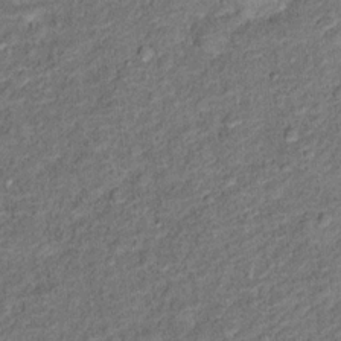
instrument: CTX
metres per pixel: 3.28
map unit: Ht
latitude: 10.7246
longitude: -39.8772
